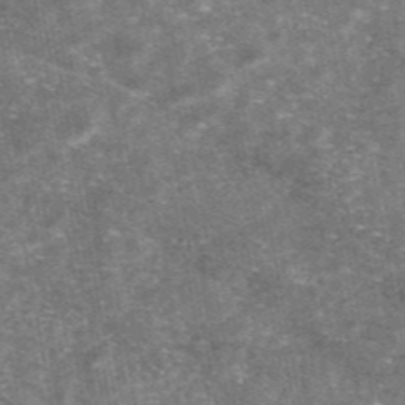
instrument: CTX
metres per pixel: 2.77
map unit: eAb
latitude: 46.9514
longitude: 121.1242
